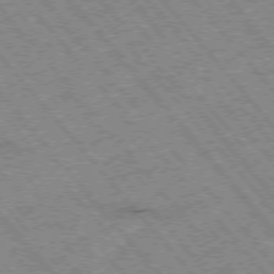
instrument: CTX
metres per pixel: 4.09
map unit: Hpe
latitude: -76.1795
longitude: -20.1200
